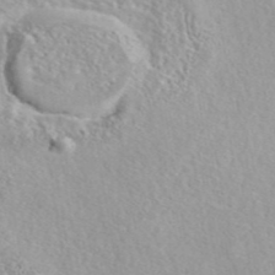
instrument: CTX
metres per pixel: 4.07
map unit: eAb
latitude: 44.1955
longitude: 115.0108
